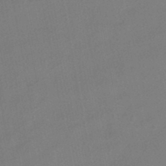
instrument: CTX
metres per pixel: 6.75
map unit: HNhu
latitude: -41.3698
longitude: 103.4832
